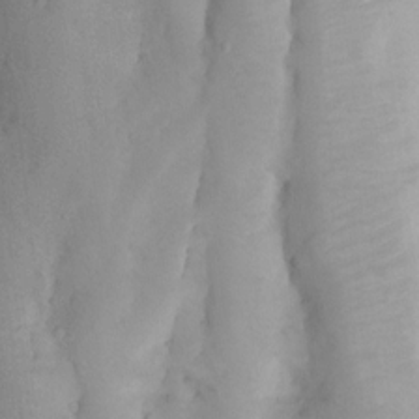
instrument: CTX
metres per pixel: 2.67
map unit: Nhu
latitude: 7.9339
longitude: -22.6301
